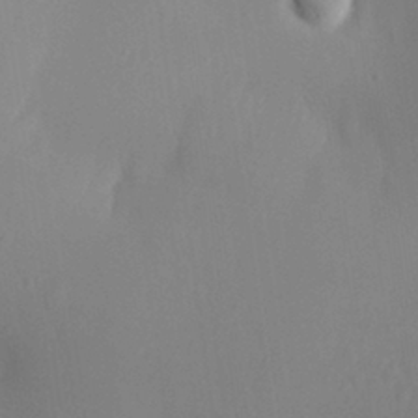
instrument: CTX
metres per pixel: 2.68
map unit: Aa
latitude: 30.6680
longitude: -141.2537
